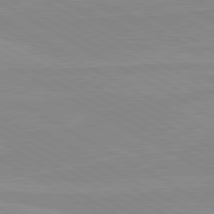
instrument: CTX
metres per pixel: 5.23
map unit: lApd
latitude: 80.4034
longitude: -176.4601
